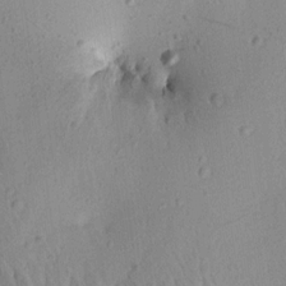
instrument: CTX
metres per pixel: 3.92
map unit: Aa
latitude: 12.8947
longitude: -140.6868
